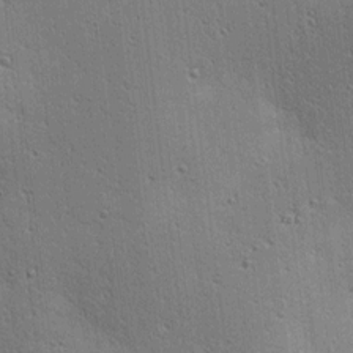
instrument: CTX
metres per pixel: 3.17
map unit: lAa
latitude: 13.1403
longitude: -107.7072
